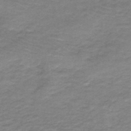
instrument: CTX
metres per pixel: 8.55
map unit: HNb
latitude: -44.1417
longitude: 52.7652
